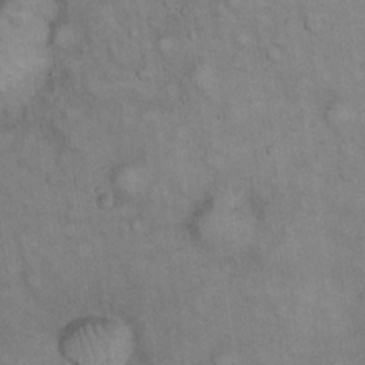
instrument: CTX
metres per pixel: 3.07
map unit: eHh
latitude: 22.3278
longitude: -61.1970
